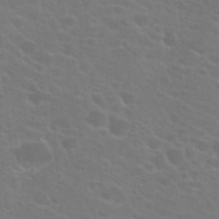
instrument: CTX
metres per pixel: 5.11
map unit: Hto
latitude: 23.2915
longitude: -36.8191
